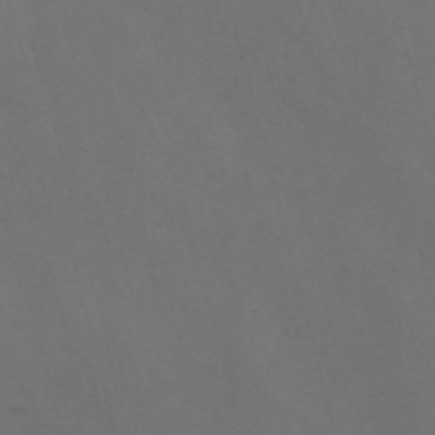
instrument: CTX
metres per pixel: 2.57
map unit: Nve
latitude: -57.8233
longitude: 65.0487
